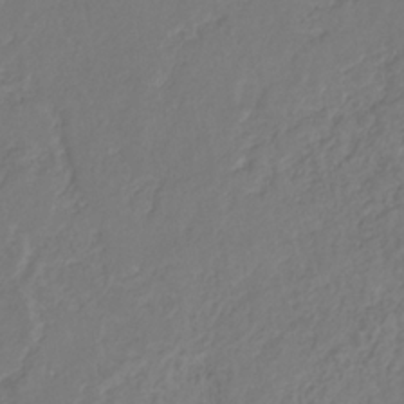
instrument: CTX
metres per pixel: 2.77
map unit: eHb
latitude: -29.9367
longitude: 65.5777
